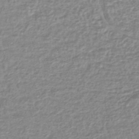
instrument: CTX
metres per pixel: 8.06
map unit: lHb
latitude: -42.2172
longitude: 70.8219
